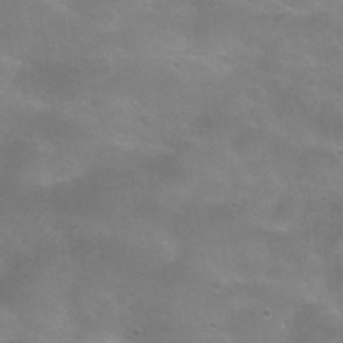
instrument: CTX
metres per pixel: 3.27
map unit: Nhu
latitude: 25.4804
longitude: -52.9136
